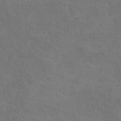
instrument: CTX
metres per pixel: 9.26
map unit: eAb
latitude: 43.1592
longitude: 109.8044
